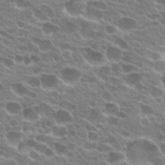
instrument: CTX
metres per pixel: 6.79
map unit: Hto
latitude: 23.2537
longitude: -38.4412
